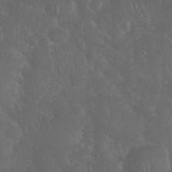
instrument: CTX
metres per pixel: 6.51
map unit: Nhu
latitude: 27.6316
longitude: -65.8016
